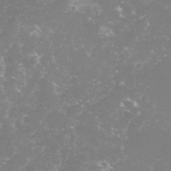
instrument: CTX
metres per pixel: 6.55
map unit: lHvf
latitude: -14.8597
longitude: -98.4790
